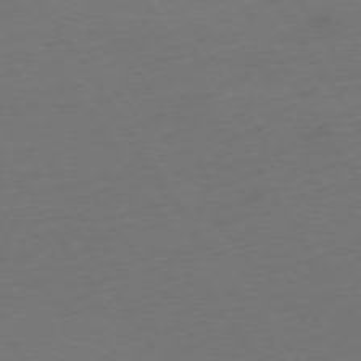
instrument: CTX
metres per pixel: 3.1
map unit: Ap
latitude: -75.2376
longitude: -68.3278
